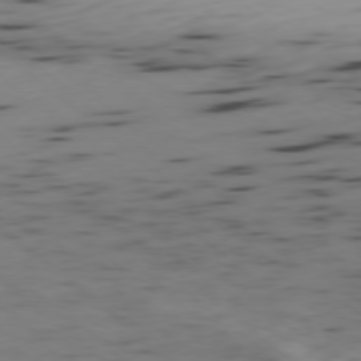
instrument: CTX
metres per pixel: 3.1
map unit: Ap
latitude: -78.7652
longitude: -59.9717
